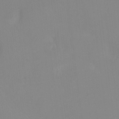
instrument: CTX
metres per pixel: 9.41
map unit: Ht
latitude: -10.8219
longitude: -39.6883
